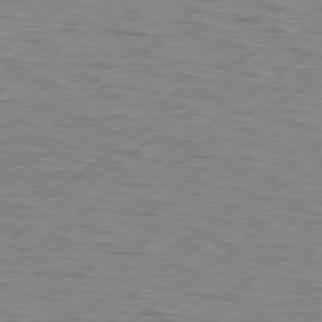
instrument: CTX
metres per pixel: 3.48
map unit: Hpe
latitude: 78.9325
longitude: -120.1389
